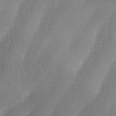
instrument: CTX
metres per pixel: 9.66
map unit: lAa
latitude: -4.1605
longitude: -128.8002
